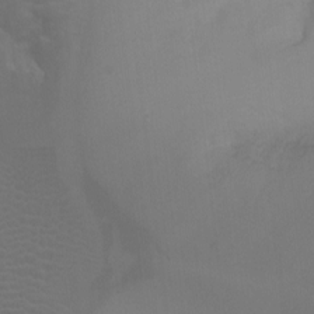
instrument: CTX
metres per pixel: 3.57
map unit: Ht
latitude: -3.4265
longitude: -25.3292
